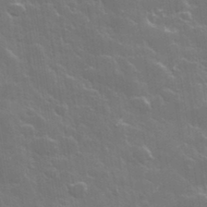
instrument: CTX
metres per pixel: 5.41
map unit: lHvf
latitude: 36.1956
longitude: -91.8394
